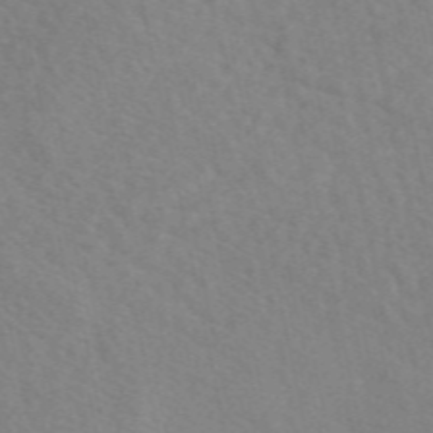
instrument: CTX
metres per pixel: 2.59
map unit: eAb
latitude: 49.7072
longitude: 118.0850
